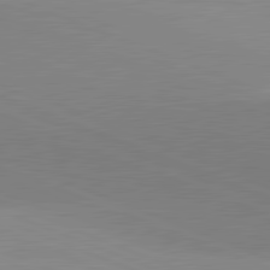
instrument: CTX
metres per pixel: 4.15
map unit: lApd
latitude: 81.8772
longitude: 136.9730
